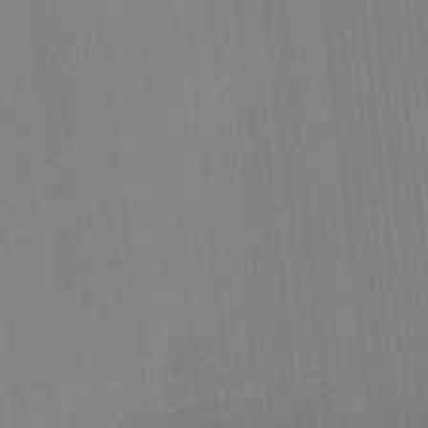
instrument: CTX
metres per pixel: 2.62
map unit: Ht
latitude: -5.9556
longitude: -27.4615
